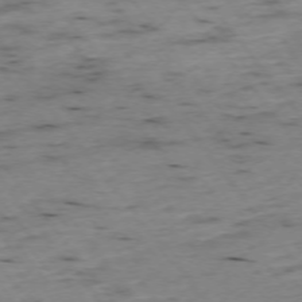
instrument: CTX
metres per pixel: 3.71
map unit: Ap
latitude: -73.9367
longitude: -73.4805
